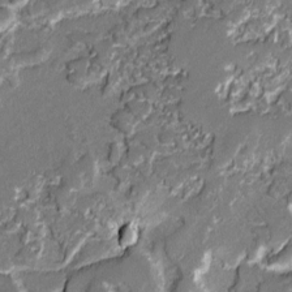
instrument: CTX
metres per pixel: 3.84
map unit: lAvf
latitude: -0.7841
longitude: -108.8380
